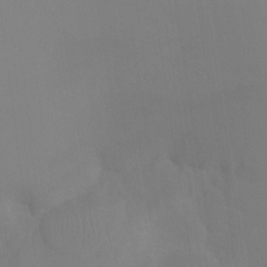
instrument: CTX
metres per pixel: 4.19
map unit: Htu
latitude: -12.8975
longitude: -47.7450
